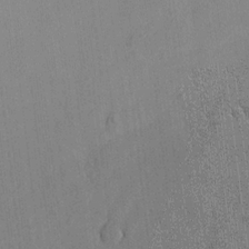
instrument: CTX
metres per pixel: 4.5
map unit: lAvf
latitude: 8.0255
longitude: 166.4629
